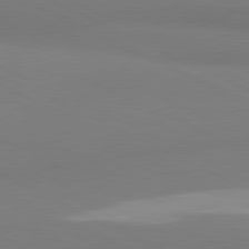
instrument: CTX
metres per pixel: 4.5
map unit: lApd
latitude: 81.2348
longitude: 178.8597
